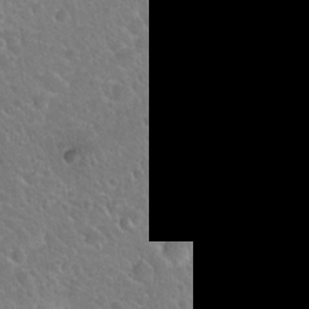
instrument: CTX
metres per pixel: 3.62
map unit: Hto
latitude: 21.8395
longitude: -50.4979
